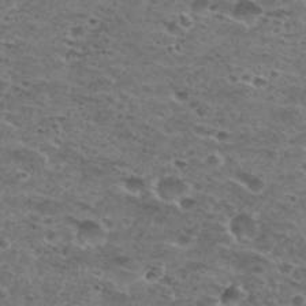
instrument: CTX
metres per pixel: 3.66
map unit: Hto
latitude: 29.8961
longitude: -48.4412
